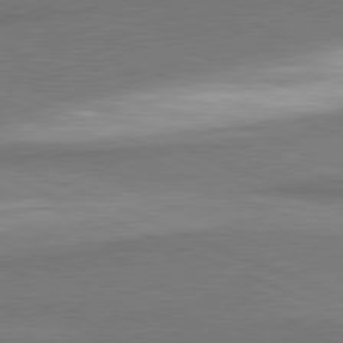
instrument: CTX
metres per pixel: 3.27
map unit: lApd
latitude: 81.4615
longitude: 160.0850
